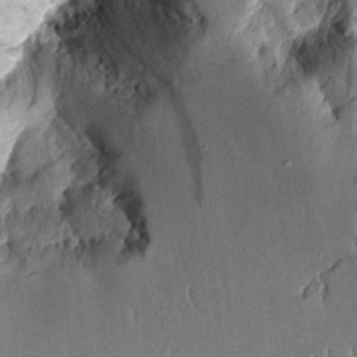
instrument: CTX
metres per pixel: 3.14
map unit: Aa
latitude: 12.4979
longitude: -126.1956
